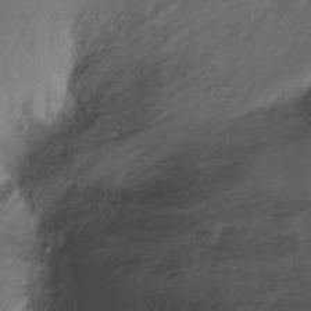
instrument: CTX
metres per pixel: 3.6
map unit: Ht
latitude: -5.1242
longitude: -29.1025
